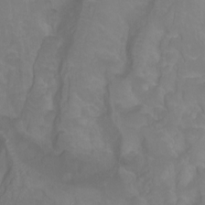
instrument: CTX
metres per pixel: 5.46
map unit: Ht
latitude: -0.2551
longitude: -38.7435
